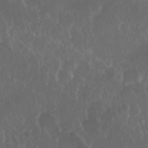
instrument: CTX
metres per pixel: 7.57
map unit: Nhu
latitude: 29.2348
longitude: -56.2522
